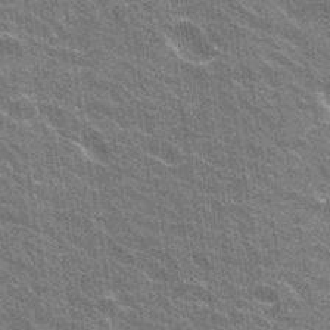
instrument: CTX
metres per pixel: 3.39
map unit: Hto
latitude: 31.0459
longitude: -43.1403
